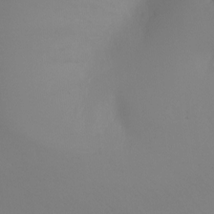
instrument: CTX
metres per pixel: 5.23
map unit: Ht
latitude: -5.8233
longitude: -26.0444
